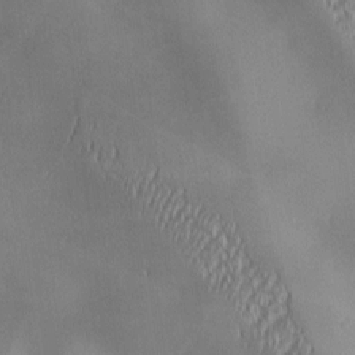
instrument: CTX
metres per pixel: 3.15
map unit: lAa
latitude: 1.1970
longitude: -116.7813
